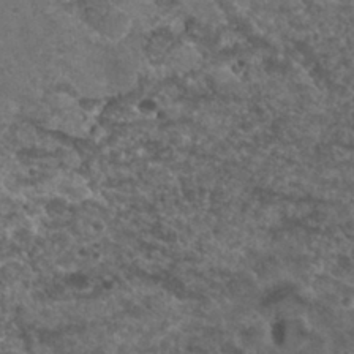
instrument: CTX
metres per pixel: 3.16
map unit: Nhu
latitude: 29.4615
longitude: -49.7072
